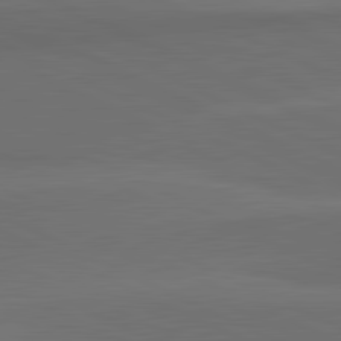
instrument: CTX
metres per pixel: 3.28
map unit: lApd
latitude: 82.2522
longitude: 158.5006
